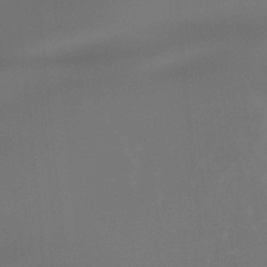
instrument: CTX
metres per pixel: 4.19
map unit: Htu
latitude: -13.4266
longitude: -71.3859
